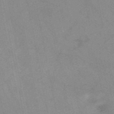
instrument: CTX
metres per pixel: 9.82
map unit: HNb
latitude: -52.6518
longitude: -49.8772
